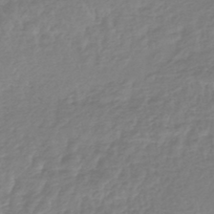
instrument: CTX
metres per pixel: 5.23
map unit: lHb
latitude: -44.6707
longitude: 67.9367
